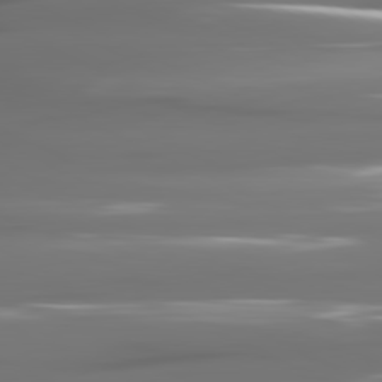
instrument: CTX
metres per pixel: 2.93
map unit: lApd
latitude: 81.0458
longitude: -141.2159
